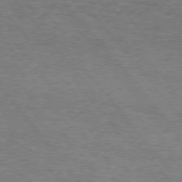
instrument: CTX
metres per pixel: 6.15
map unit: Hpe
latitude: 75.2159
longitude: -151.7449
